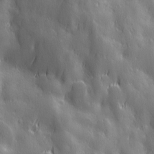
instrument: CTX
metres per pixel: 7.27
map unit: Ave
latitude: 12.9325
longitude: -104.8002
